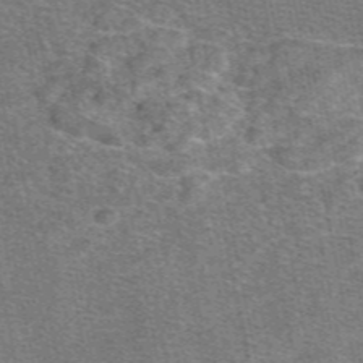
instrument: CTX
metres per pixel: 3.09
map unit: eAb
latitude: 48.3656
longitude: 114.4440
